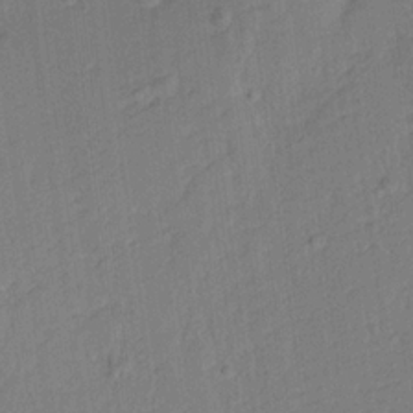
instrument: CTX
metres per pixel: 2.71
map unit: Aa
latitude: 17.7828
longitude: -142.9136
